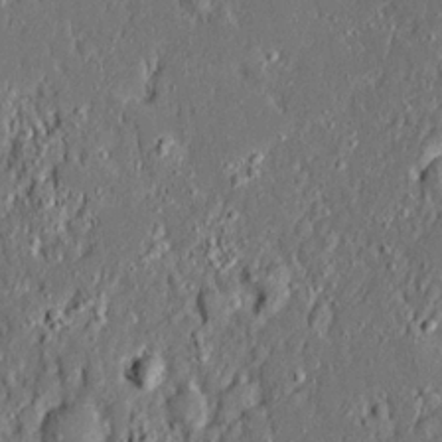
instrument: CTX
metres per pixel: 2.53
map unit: Ave
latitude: 20.9703
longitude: -127.7639
